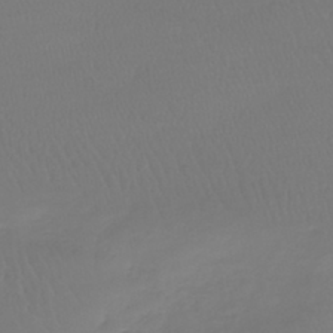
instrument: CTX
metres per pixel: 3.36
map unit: lHb
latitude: -41.4643
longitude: 68.1983
